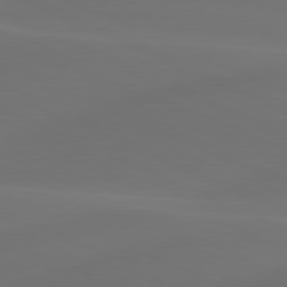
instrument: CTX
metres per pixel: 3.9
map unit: lApd
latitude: 80.4601
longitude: -83.4426
